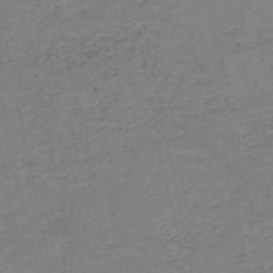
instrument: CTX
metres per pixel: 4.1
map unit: HNb
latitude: -50.2173
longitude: -51.7260
